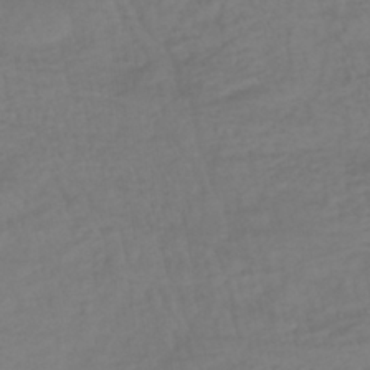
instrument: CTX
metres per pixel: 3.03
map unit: lHb
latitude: -37.9745
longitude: 70.1795
